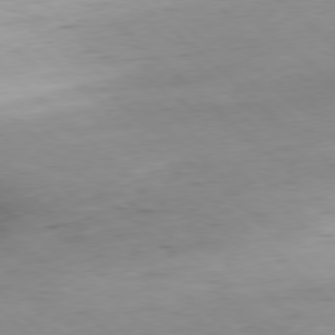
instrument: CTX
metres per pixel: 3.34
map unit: Hpe
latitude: -79.0297
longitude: 9.0108
